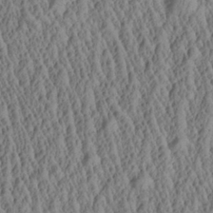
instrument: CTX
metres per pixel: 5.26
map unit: Aa
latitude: 27.0270
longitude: -135.6505
